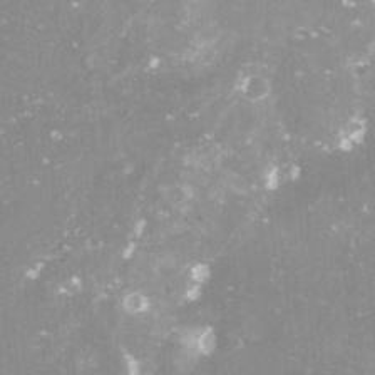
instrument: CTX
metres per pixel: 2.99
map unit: Nve
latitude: -18.2173
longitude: -59.2537
